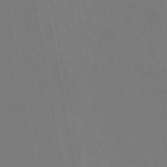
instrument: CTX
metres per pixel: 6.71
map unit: eAb
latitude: 46.7624
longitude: 121.5399
